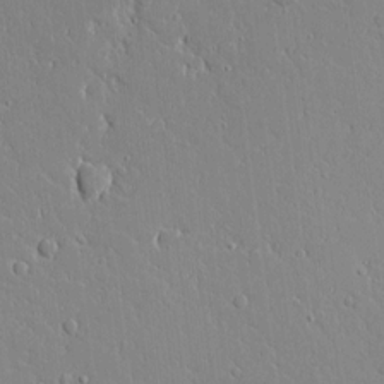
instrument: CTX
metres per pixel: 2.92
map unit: Aa
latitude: 10.7057
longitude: -129.5182
